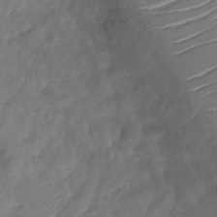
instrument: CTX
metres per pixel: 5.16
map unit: Nhu
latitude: -29.2565
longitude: -73.7450
